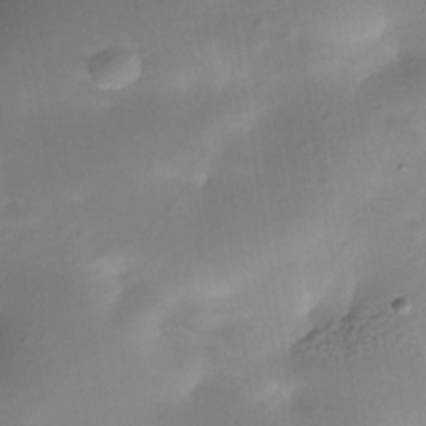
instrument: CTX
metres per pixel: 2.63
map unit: Nhe
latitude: -35.8044
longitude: -145.2726
